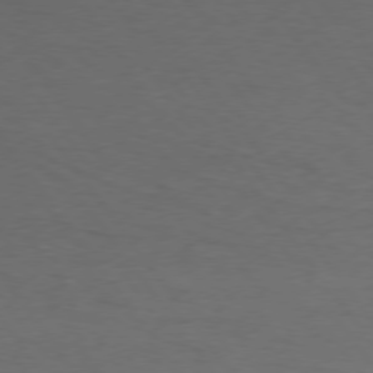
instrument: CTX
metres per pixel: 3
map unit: Hpe
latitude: 74.8758
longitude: -130.6869
